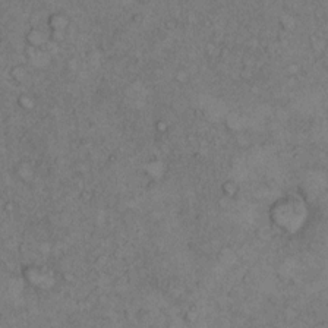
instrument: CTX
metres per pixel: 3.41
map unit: Hto
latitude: 8.6113
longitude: -59.1403
